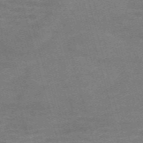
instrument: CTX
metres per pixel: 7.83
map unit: Nve
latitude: -59.2753
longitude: 65.0487
